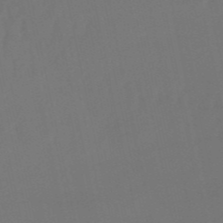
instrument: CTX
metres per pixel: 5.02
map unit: eHb
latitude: -51.2943
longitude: 76.6330
